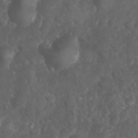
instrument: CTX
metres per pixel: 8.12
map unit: Nhu
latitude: 26.4034
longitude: -63.6883
